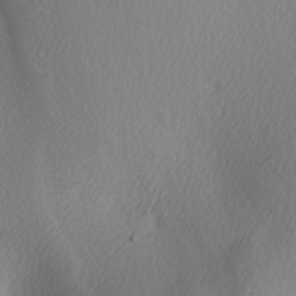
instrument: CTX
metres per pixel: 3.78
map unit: lAa
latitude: -5.5210
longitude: -122.5168
